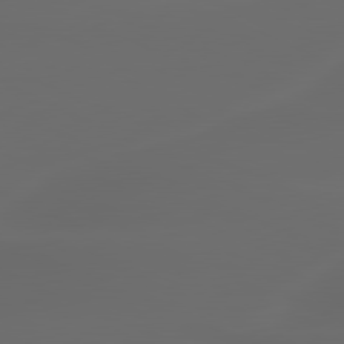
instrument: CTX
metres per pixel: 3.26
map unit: lApd
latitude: 80.4412
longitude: -117.0270
